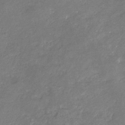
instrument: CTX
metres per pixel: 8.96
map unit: eHb
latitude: -33.6344
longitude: 73.6344
